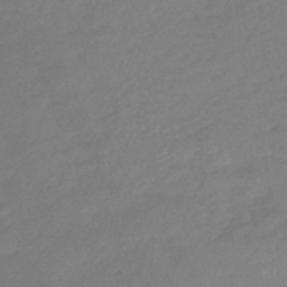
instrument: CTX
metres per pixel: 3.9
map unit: lHb
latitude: -42.3117
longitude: 75.2943
